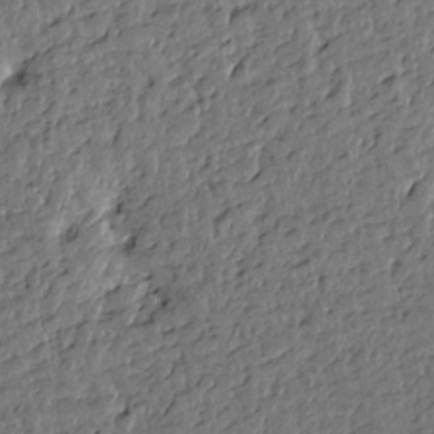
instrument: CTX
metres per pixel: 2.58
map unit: Htu
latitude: 0.3278
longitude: -179.1592
